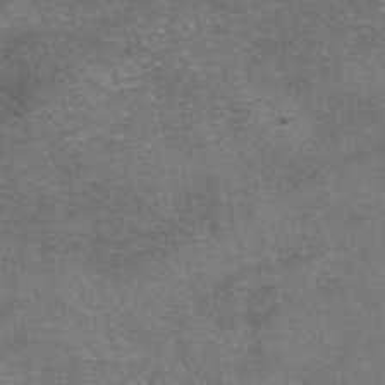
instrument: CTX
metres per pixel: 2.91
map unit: eAb
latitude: 47.5560
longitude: 104.3306
